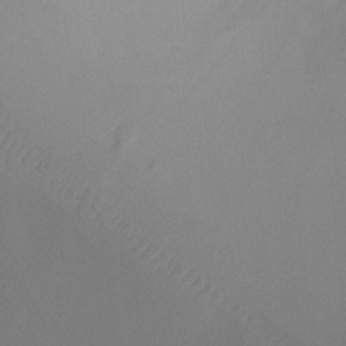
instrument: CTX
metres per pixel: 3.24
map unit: Ht
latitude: -0.2173
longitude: -18.2333
